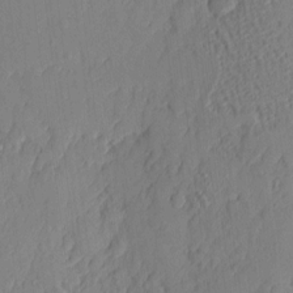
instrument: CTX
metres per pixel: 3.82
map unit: eHh
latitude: 4.1200
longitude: -76.2333
